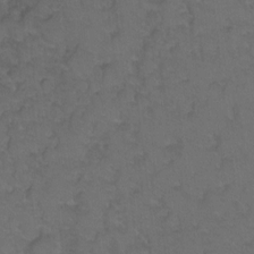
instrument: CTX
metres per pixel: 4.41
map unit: Hto
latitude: 3.4615
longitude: -32.4034
